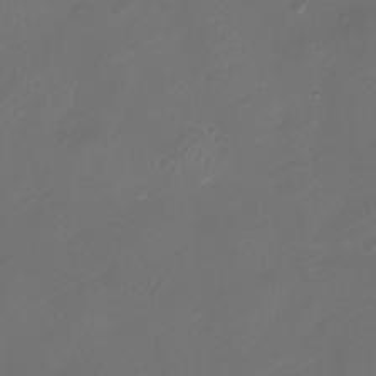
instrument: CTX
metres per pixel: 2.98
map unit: Ht
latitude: -2.6518
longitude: -19.4237
